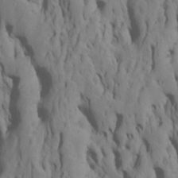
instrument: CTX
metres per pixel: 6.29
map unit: Htu
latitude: -7.1998
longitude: 144.8219
